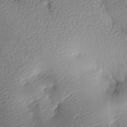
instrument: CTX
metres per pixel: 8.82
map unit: lAa
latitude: -8.6140
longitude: -127.7450
